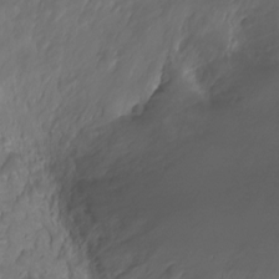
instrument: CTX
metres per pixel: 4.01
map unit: Ht
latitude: -1.3132
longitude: -18.6301
